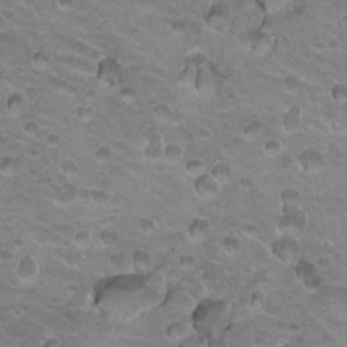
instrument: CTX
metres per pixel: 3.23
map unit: Hto
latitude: 20.5546
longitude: -32.2900
